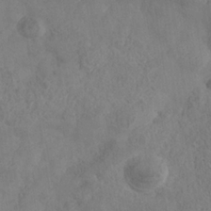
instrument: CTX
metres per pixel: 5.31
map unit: Nhe
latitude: -37.5021
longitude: 139.6344
